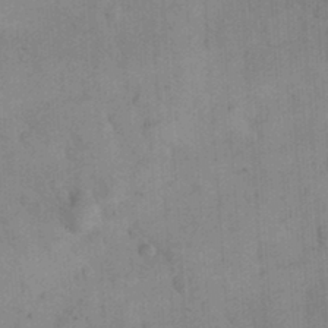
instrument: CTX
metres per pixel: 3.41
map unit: eHh
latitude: 25.1025
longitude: -65.3293
